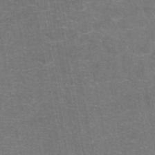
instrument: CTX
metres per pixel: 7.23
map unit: eAb
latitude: 47.4238
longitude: 105.7099
